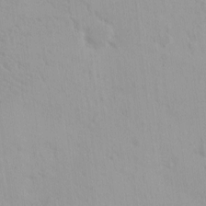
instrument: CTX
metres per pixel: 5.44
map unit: eHh
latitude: -1.5588
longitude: 19.3699
